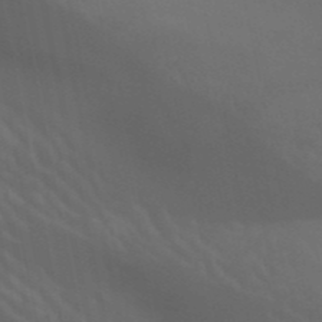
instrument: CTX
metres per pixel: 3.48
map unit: HNb
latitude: -52.7841
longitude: -50.8191
